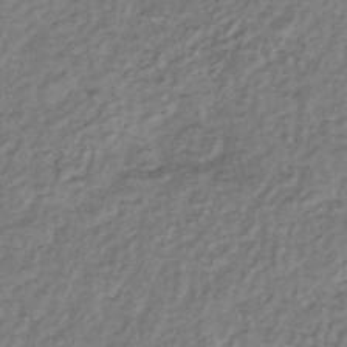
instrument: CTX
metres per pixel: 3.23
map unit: eHb
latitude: -38.0094
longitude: 76.1984
